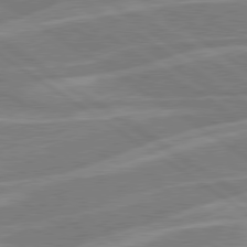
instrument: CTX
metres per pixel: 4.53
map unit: Hpe
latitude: 79.1781
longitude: -122.8191
